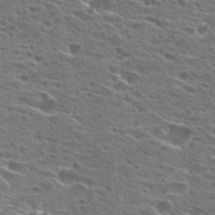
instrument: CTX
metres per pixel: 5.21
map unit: Hto
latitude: 27.4615
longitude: -45.9717
